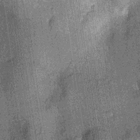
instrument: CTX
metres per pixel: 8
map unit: Nhu
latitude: -13.7856
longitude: -23.9150
